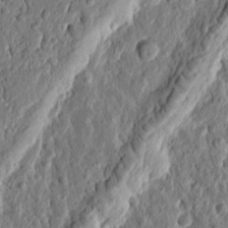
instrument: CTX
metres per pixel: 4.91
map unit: Ht
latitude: 11.1970
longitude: -75.6505
